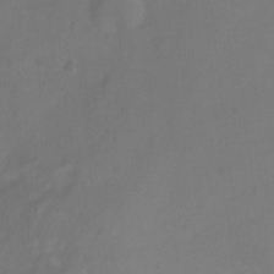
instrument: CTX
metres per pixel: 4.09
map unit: Ht
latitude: -11.0298
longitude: -28.4979
